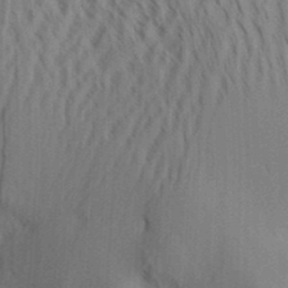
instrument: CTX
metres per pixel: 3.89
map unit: Aa
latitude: 28.6301
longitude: -138.5924
